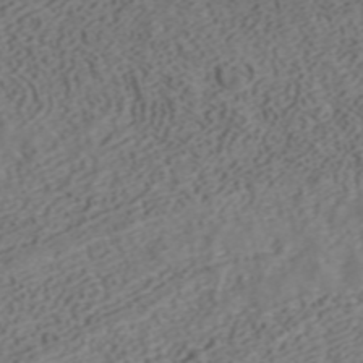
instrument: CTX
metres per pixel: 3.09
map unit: ANa
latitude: 41.2348
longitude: 33.8234
